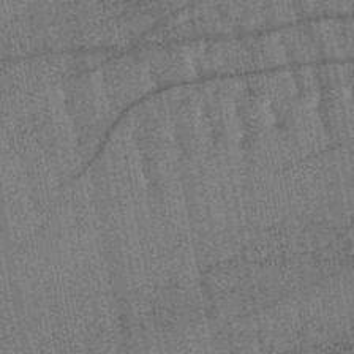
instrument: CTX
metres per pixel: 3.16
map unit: lHb
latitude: -47.9745
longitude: 75.8612
